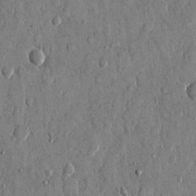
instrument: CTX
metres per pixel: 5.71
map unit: eHh
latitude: 11.8961
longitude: -69.3482
